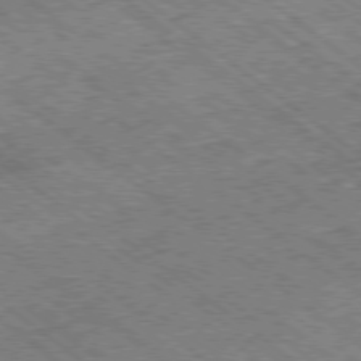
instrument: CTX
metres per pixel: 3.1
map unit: Ap
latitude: -79.1053
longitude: -50.9702
